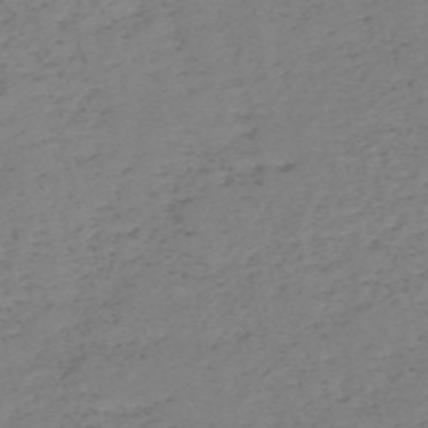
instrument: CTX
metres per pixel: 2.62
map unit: HNb
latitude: -54.9164
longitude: -44.0444
